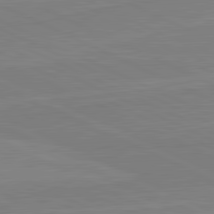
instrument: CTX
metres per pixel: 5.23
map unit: lApd
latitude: 81.7261
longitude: 167.6533
